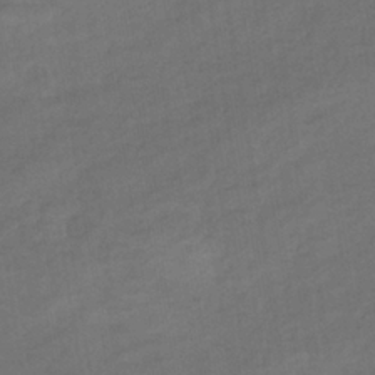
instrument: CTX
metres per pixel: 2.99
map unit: eHb
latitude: -36.5007
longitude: 79.4454
